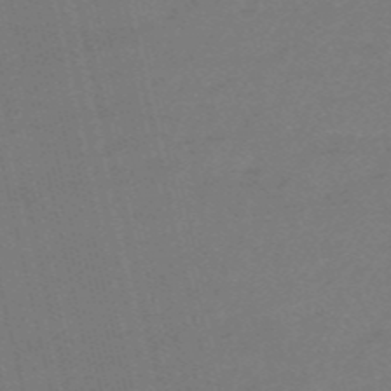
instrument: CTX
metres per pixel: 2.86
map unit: HNb
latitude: -55.3321
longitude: -41.0836
